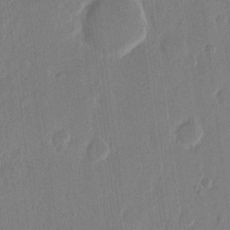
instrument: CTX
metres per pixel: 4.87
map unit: eHh
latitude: 14.2901
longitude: -69.4049
